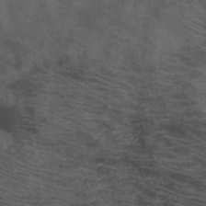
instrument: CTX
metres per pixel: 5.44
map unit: HNb
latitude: -45.8800
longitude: -45.4993
